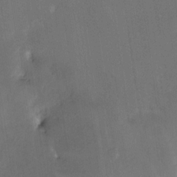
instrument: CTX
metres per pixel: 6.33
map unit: Nhe
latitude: -29.2376
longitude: -110.3279
